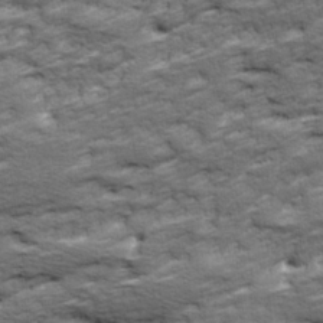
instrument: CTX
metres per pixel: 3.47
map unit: Ave
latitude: 17.7450
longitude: -135.7827
